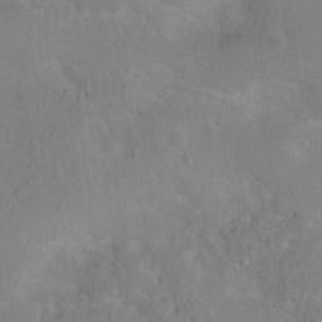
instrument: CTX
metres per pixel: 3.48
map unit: Nhu
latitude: 14.9514
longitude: -28.9891
